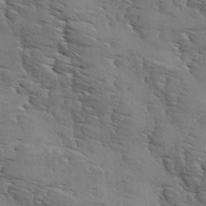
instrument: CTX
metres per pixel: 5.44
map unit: Ave
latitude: 11.8961
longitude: -105.9528
